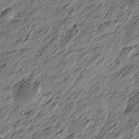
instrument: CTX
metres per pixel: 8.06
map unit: Htu
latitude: -4.7274
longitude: -177.9717
